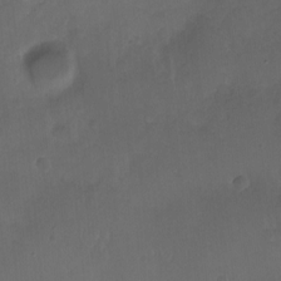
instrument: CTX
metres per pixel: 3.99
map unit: Nhu
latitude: -12.5196
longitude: -41.7449
